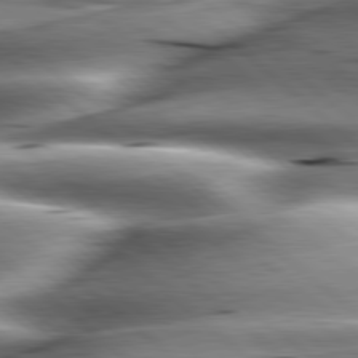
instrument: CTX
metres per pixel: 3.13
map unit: lApd
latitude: 80.1767
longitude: -143.1403
